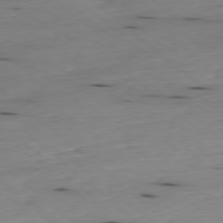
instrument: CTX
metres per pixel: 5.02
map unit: Ap
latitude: -78.0661
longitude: -89.6505
